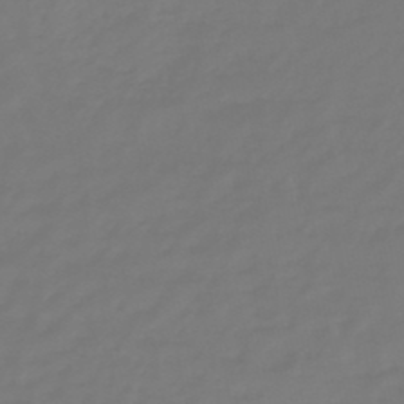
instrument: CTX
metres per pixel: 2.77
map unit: eHb
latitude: -46.7085
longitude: 81.3132
